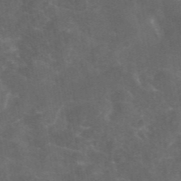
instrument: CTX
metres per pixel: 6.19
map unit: eAb
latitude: 46.3845
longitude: 126.1227
